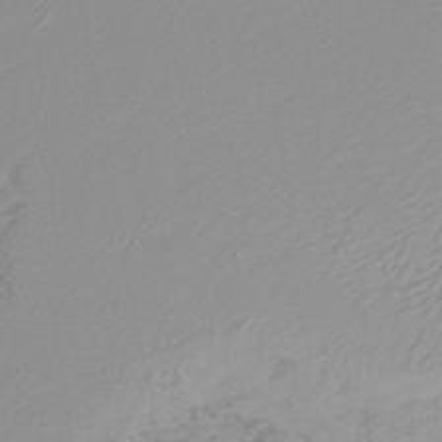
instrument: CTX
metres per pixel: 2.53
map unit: HNb
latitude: -45.4077
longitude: 54.8030
